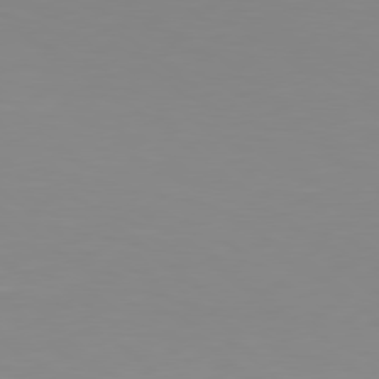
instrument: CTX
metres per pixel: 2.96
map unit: Hpe
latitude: 78.5735
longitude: -142.1389
